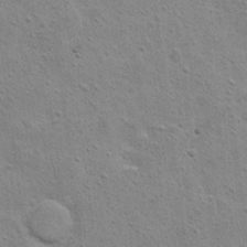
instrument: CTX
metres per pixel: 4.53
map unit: Hto
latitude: 11.3482
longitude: -37.0269
